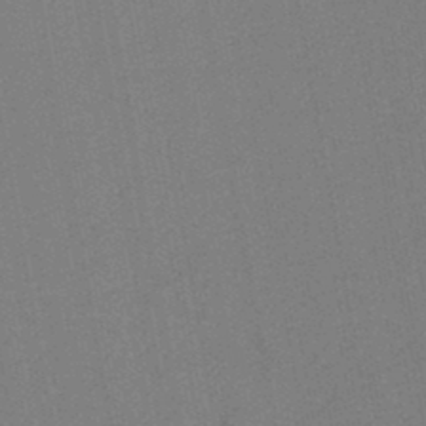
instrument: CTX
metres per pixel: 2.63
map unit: lHb
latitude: -46.3117
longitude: 69.4454
